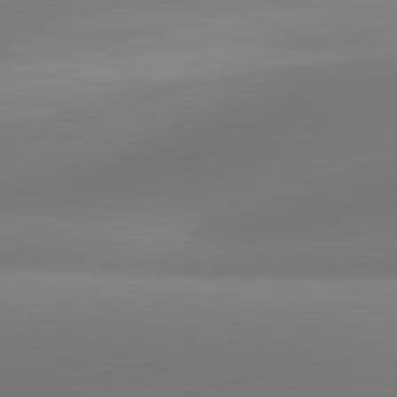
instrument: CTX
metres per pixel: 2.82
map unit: lApd
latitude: 81.0458
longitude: 131.3887
